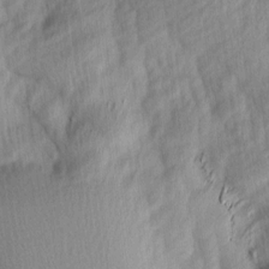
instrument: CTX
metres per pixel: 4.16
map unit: Ave
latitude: 13.2726
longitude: -106.2900
